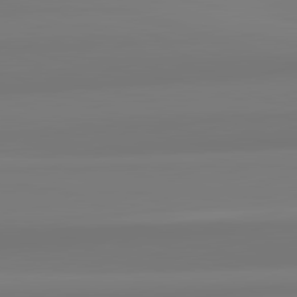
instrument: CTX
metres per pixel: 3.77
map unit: lApd
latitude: 82.6868
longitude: 172.3495
